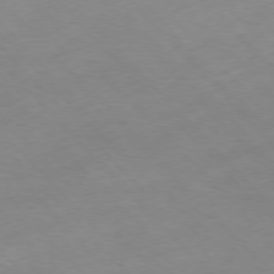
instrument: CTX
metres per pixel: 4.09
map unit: Hpe
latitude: -77.1998
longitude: 12.2740
